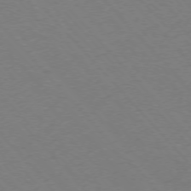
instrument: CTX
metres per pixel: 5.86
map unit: Ap
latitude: -75.9745
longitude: -63.1215
